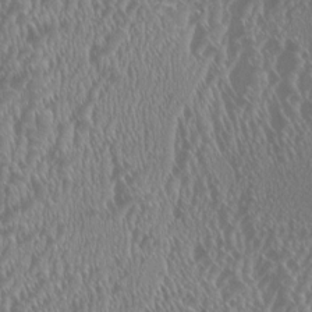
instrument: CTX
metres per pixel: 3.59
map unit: HNhu
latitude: 0.6490
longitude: 0.7841
